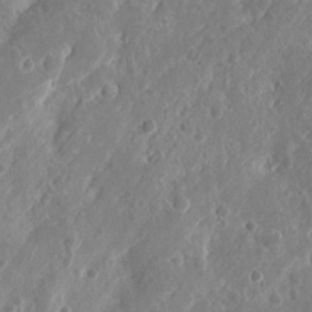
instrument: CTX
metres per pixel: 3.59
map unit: eHh
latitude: 13.2726
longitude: -72.8758
